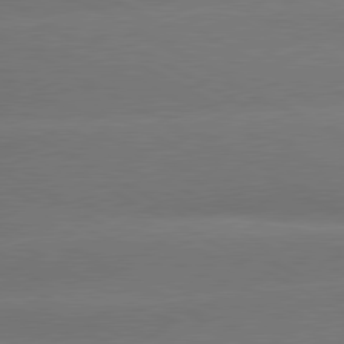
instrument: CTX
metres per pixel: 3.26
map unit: lApd
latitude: 80.4223
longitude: -150.8569
